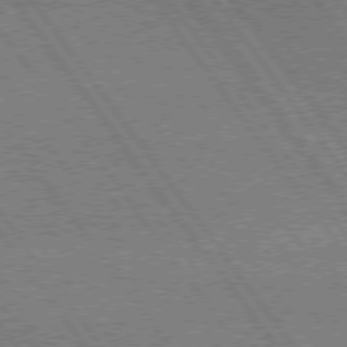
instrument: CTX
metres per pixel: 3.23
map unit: lApd
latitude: 74.8380
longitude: -80.9892
